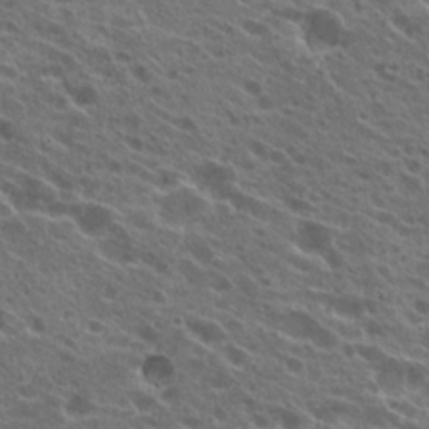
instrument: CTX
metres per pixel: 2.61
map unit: Hto
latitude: 24.2522
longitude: -40.2711
